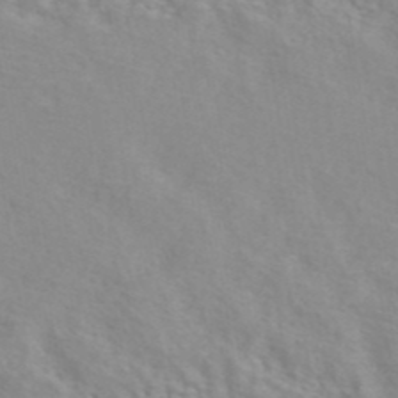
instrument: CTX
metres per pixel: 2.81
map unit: ANa
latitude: 41.0080
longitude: 28.7085
